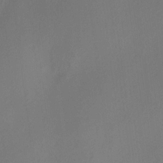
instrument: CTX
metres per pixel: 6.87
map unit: HNhu
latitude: 8.2712
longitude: -0.2900
